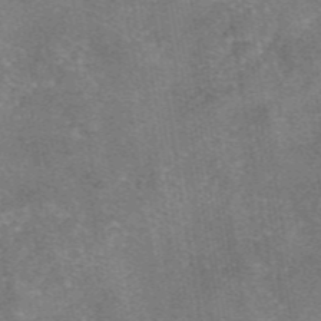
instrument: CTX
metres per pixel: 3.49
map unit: eAb
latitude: 47.0837
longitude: 102.8219
